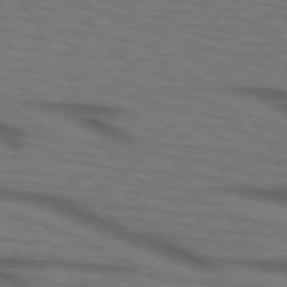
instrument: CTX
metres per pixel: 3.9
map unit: lApd
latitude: 73.3671
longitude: -73.4805
